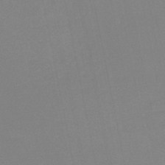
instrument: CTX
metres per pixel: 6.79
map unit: lHb
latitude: -45.1242
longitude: 67.3321
